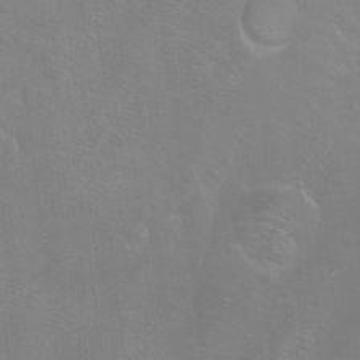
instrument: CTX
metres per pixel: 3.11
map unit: Ht
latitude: -7.2187
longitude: -36.8002
